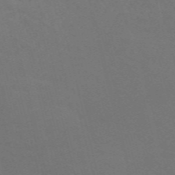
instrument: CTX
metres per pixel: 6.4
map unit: Nve
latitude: -58.9352
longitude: 63.5210
